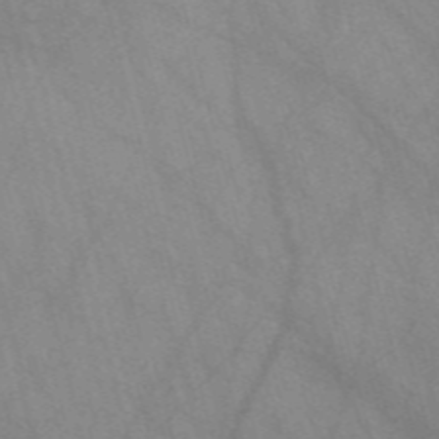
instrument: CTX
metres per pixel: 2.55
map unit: Nve
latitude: -57.7855
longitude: 64.0850
